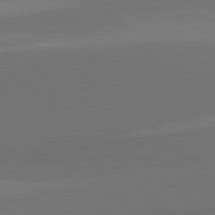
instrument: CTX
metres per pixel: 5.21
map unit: lApd
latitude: 81.9339
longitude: 128.6896
